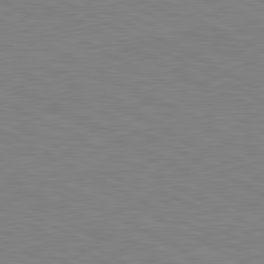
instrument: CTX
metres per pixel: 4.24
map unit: lApd
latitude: 80.8380
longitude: 150.6896
